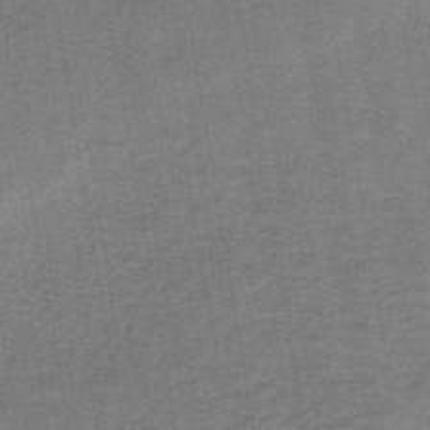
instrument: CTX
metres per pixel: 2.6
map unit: lHb
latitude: -41.0864
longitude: 59.5021
